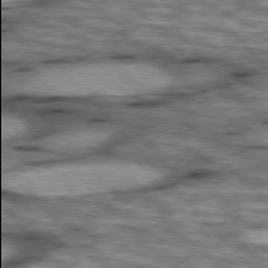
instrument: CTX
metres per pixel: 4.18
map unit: lApd
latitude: 76.2900
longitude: -49.9906
